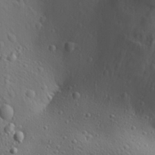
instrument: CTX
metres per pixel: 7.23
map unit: Aa
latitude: 30.0633
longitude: -140.0633
